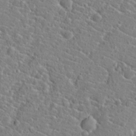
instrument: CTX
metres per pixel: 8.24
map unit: Hto
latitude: 21.0270
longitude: -44.8758
